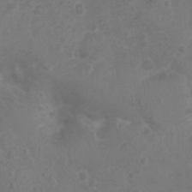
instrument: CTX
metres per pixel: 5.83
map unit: Nhu
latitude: 1.8583
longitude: -14.8002
